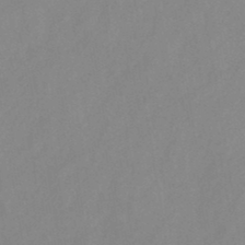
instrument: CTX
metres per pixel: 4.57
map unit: HNb
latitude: -45.5021
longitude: -39.1970
